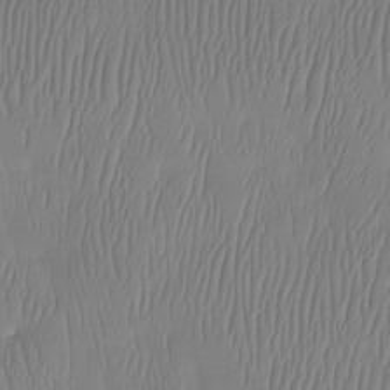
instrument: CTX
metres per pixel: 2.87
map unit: Htu
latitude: -14.3684
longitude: -47.2348
